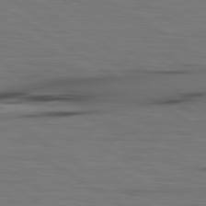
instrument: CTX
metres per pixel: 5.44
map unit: lApd
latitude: 79.8395
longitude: 161.0486
